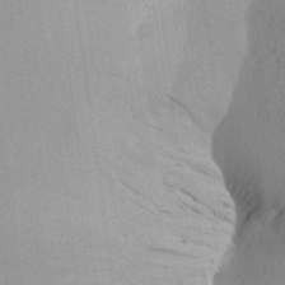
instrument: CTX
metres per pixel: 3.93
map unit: Aa
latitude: 25.9528
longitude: -143.4993
